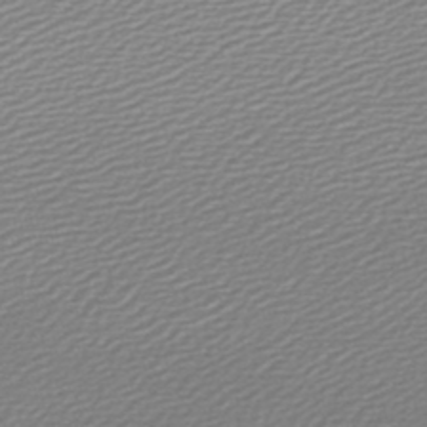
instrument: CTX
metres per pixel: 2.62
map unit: lHb
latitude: -46.7652
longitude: 60.0472
